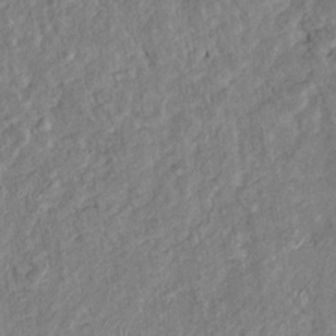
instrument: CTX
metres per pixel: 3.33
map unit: Htu
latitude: -5.5777
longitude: 155.0486
